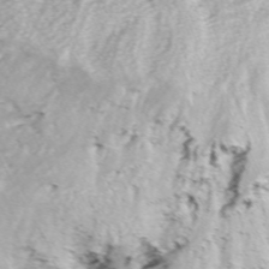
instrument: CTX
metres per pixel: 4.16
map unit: ANa
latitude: -44.7274
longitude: 105.0864
